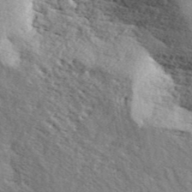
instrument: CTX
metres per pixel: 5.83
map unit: ANa
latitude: 42.8191
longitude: 46.5196
